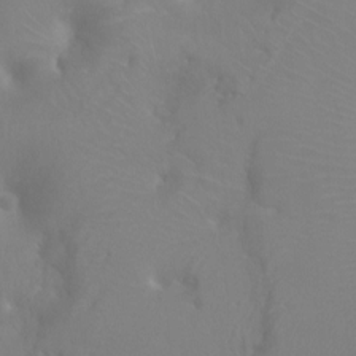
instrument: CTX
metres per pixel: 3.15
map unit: Ht
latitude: -4.3306
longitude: -24.9135
